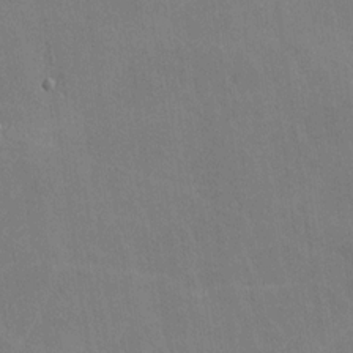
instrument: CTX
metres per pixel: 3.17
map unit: lHvf
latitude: -10.3495
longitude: -102.4790
